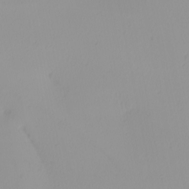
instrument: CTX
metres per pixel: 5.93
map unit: Nhu
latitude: -5.1998
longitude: -95.9339
